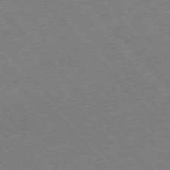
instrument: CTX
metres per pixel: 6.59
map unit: Hpe
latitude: -76.5196
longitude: -19.3481
